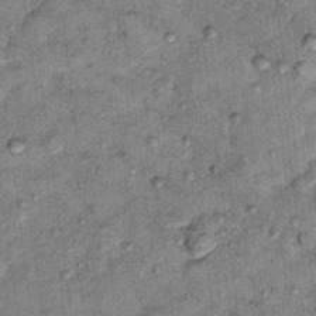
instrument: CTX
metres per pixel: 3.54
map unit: Hto
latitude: 11.9906
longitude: -37.5749
